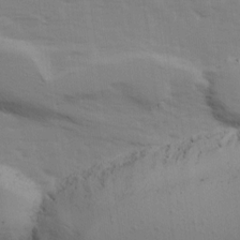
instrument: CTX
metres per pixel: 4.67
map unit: Ave
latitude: 14.0255
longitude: -102.9136
